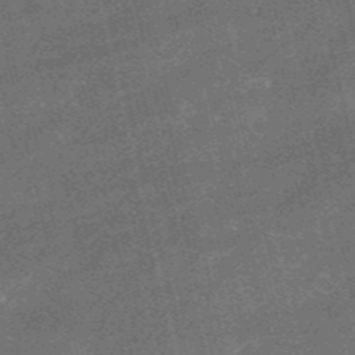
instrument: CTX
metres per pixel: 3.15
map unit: HNb
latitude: -52.6140
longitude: -40.3089
